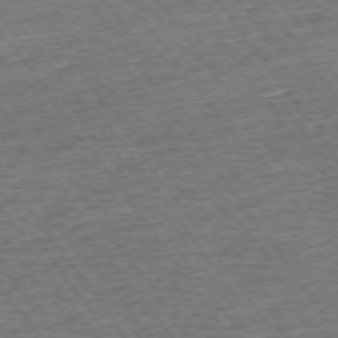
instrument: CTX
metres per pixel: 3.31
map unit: Ap
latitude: -74.9542
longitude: -90.4601
